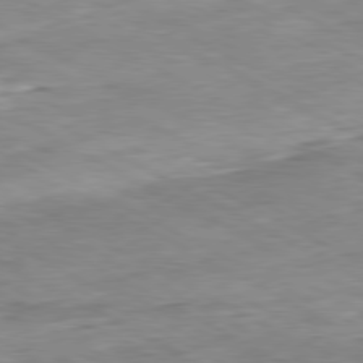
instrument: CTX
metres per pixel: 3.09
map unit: Ap
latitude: -80.7463
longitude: -80.9703
